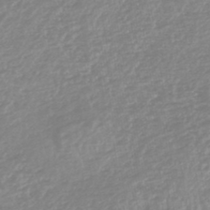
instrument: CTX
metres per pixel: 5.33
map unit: lHb
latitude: -44.1984
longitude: 72.1606
